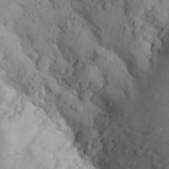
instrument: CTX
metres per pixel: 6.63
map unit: Aa
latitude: 27.0836
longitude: -149.4049
